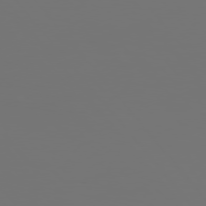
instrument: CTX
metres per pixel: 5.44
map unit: Hpe
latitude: 76.1766
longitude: -139.0269
